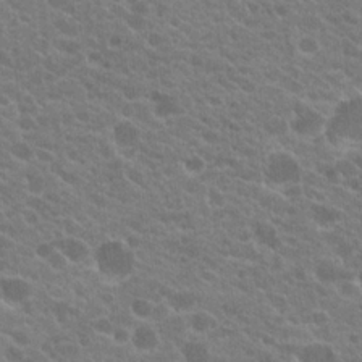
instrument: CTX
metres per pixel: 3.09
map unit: Hto
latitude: 20.2334
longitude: -35.6127
